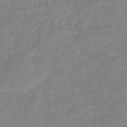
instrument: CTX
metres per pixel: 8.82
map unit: eHb
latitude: -45.2376
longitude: 84.0094
